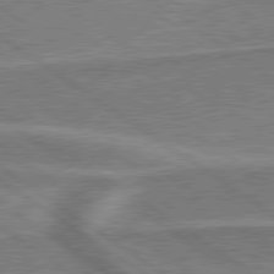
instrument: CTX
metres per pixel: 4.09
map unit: lApd
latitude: 79.7450
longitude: 173.5021
